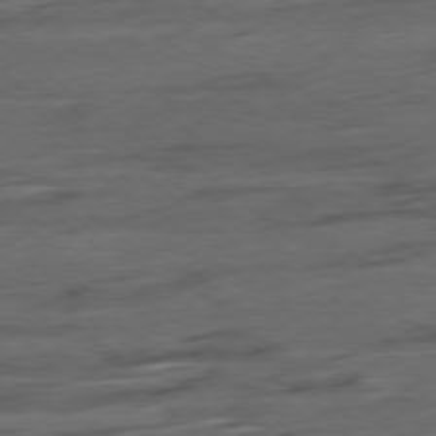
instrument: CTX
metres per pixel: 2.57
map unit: Hpe
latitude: -78.8219
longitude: -19.5938
